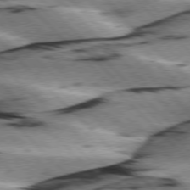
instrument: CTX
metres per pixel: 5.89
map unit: lApd
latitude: 76.2333
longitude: -79.0459
